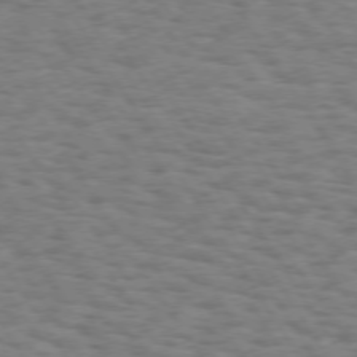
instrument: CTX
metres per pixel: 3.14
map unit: Hpe
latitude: 73.3482
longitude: -140.4601
